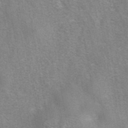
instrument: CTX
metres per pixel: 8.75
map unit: eAb
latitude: 42.1956
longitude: 106.8786
